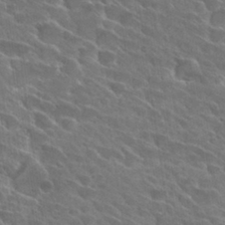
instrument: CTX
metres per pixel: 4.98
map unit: Hto
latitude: 28.4601
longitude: -41.9717
